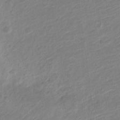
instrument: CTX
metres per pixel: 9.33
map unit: Nve
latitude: -18.9731
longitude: 107.4455
